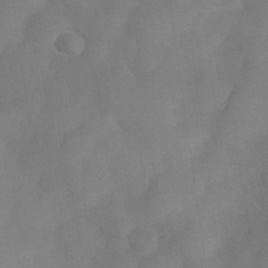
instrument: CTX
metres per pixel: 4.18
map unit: Nve
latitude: -27.1998
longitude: -148.3467
